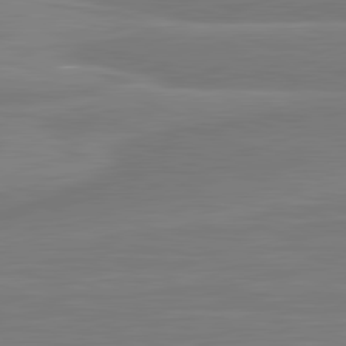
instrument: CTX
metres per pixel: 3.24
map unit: lApd
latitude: 81.8772
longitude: -174.7435
